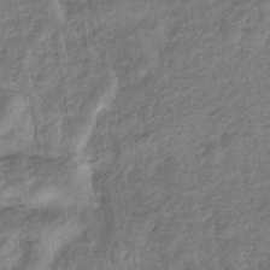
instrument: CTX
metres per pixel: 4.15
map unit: eHb
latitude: -36.8974
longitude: 79.7099
